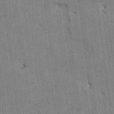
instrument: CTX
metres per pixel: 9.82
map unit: HNhu
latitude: 1.0458
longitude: -5.7261
